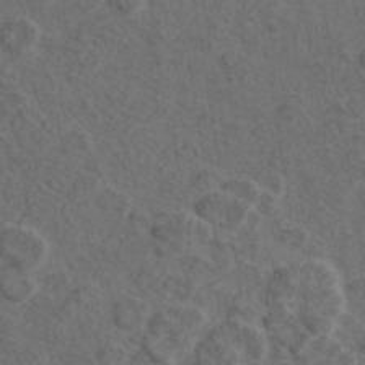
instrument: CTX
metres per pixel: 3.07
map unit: eAb
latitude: 42.7057
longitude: 105.9745
